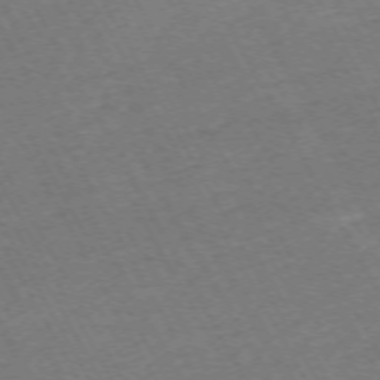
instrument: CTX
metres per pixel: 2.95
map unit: Hpe
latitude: -71.7667
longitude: 8.8786
